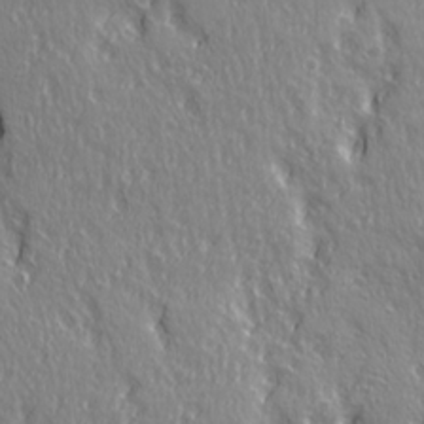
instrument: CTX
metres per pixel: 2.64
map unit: Ave
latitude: 21.6127
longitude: -135.2348
